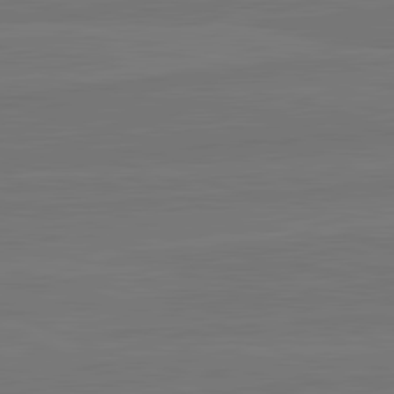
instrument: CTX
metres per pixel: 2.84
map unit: lApd
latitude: 82.1955
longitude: -179.1026
